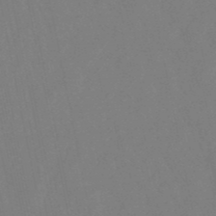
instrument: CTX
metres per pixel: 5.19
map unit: lHb
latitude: -49.4833
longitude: 71.4643
